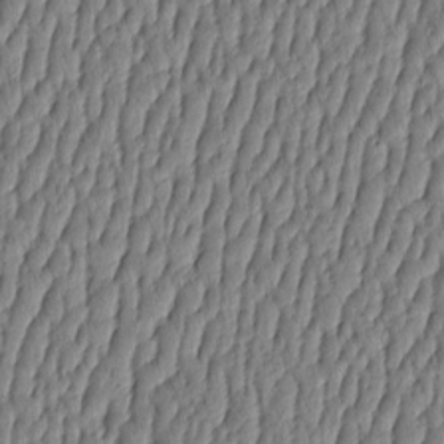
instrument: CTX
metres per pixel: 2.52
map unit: HNhu
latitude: -3.7855
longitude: 13.8234
